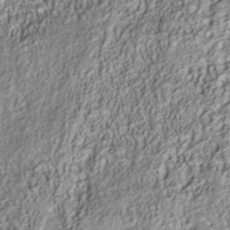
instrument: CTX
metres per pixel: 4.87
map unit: Nhu
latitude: -41.1809
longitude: -84.1389
